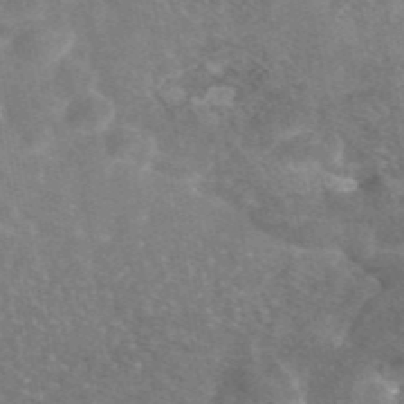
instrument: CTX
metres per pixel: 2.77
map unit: eAb
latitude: 45.5182
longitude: 120.8975
